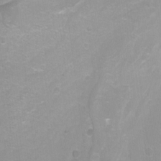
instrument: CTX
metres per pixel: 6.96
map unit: Nhu
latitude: -13.0487
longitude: -58.2145
